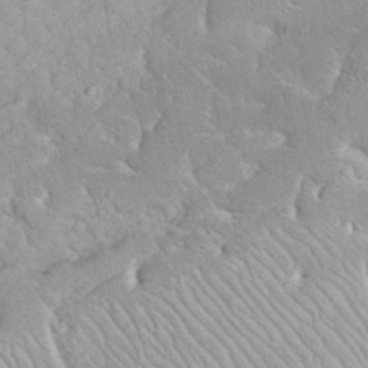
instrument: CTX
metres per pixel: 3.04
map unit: eHh
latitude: 35.7071
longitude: -63.9717
